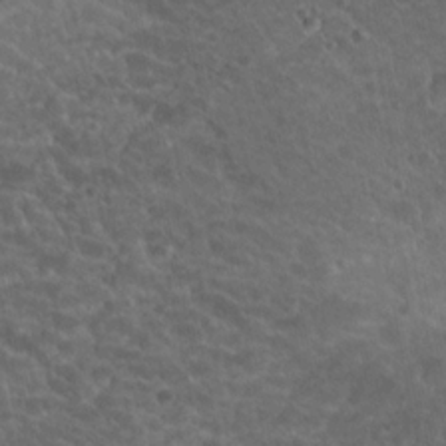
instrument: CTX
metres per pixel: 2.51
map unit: Hto
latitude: 19.4048
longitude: -34.4412
